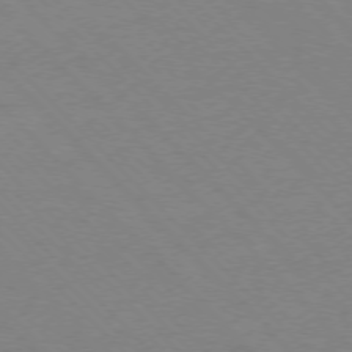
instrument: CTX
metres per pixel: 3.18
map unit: Ap
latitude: -76.6518
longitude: -85.4049
